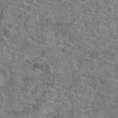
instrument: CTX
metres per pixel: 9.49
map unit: Hto
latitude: 20.1389
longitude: -43.9717
